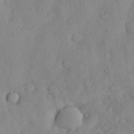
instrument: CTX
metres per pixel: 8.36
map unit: Nhu
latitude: 28.9513
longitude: -69.3104
